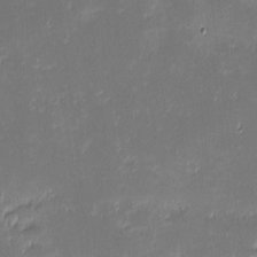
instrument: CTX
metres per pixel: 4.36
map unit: eHh
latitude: -2.2172
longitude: -85.9150
